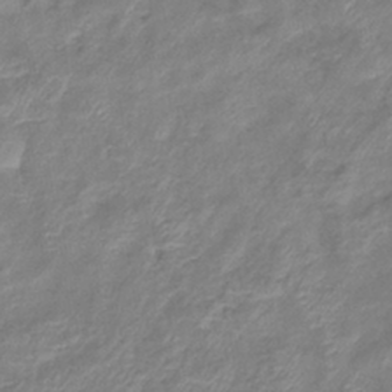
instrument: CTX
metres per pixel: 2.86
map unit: eHb
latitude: -37.7855
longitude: 75.6911
